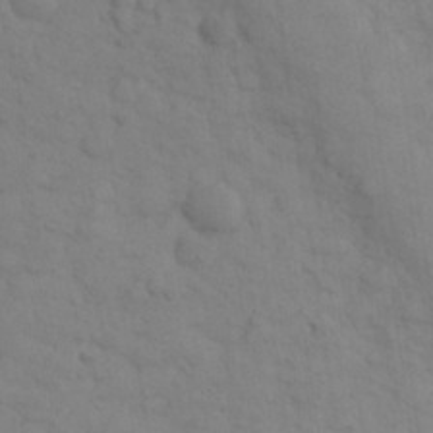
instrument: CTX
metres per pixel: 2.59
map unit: eHh
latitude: 30.1956
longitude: -69.5182
